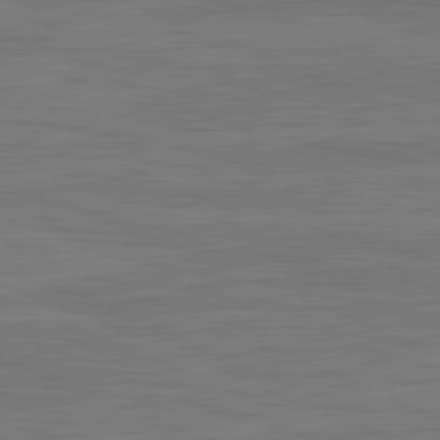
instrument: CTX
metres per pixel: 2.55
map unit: lApd
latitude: 81.9150
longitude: -170.8002
